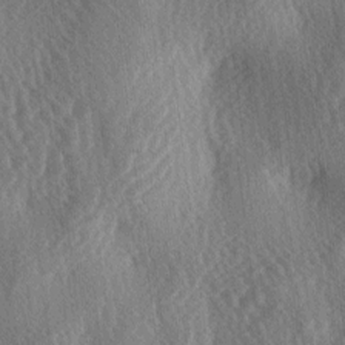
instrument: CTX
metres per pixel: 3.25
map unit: lAa
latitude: -3.9745
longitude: -126.2712
